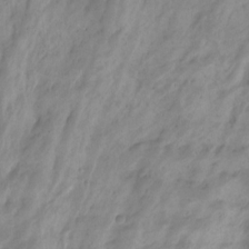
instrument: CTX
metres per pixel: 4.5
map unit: Hto
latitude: -8.4818
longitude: -44.3089
